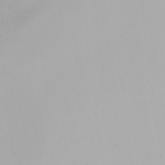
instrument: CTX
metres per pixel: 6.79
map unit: Nhu
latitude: -4.8408
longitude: -91.8016
